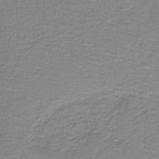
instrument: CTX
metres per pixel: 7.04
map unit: HNb
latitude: -44.3495
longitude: 52.8219
